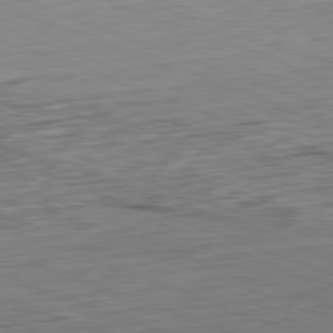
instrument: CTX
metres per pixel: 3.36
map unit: Hpe
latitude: -82.4062
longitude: 13.2565
